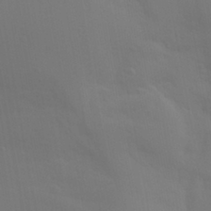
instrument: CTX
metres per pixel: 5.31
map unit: Aa
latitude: 29.2537
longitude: -132.2145
